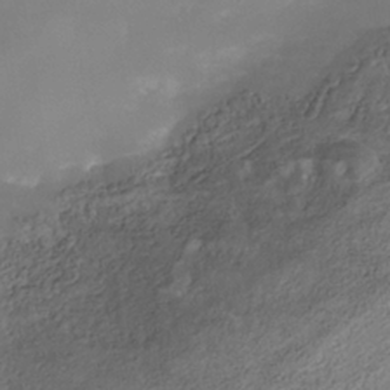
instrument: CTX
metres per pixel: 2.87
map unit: Nhe
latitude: -37.7288
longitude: -118.6868
